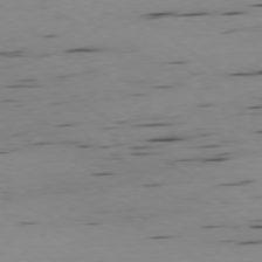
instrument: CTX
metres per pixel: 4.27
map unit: Ap
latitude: -77.3510
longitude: -72.3657
